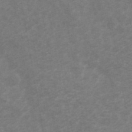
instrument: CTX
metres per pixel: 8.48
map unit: ANa
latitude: 42.2901
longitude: 14.0661
